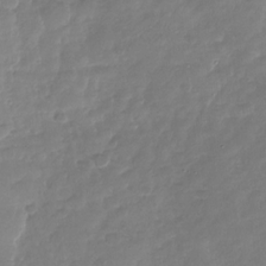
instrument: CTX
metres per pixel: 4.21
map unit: Nhu
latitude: -29.3132
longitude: -61.3481
